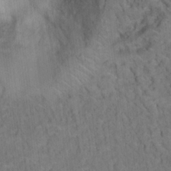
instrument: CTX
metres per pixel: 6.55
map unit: Hto
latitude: 15.6127
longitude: -36.7435
